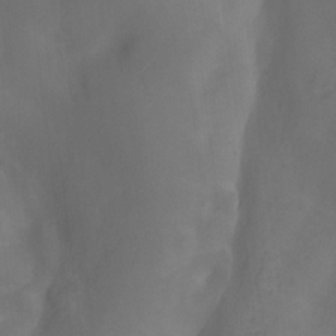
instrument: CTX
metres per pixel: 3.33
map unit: Nhu
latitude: -13.3321
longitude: -72.0633
